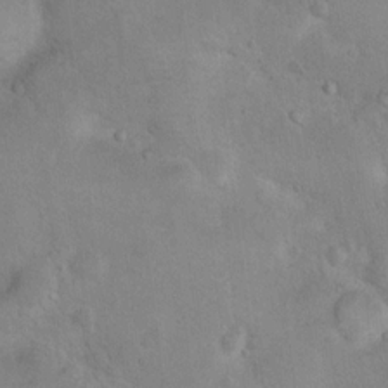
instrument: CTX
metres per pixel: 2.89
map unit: Nhu
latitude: 14.7247
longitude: -28.8380
